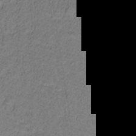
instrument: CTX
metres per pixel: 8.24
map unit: lHb
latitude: -32.7841
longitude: 66.1606
